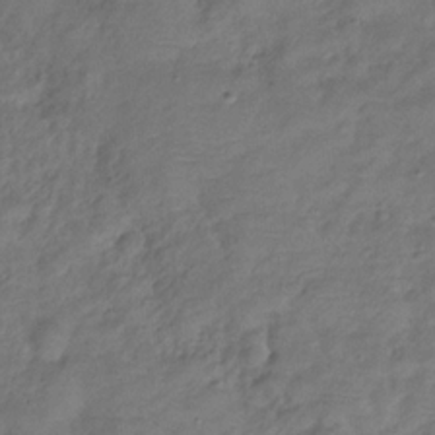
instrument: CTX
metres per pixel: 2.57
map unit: Hve
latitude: -31.3698
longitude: 96.1039
